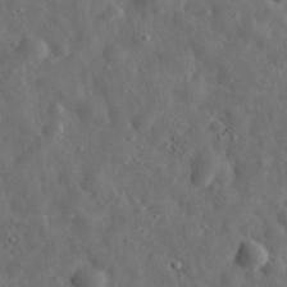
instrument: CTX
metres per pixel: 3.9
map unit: eHh
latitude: 32.3089
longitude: -74.7813
